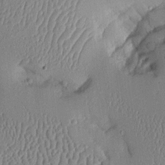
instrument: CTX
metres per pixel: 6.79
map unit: Aa
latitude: 10.2523
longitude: -128.3845
